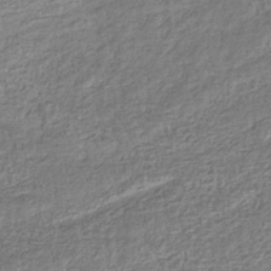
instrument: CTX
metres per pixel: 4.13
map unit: eHb
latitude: -36.8408
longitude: 80.5196
